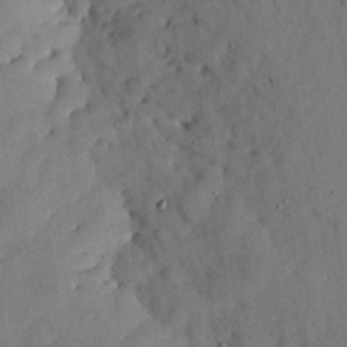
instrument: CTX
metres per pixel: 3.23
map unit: Nhu
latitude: 27.8206
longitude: -72.4034
